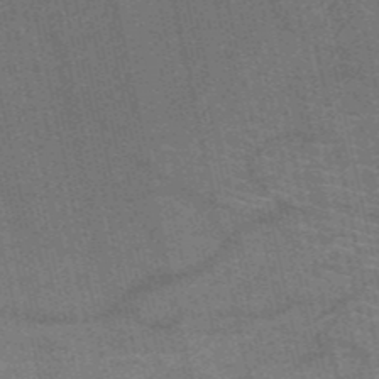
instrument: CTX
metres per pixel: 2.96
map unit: HNb
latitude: -53.1053
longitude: -46.3090
